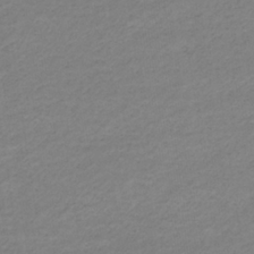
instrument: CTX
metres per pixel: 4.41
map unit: eHb
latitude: -33.5399
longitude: 70.5952
